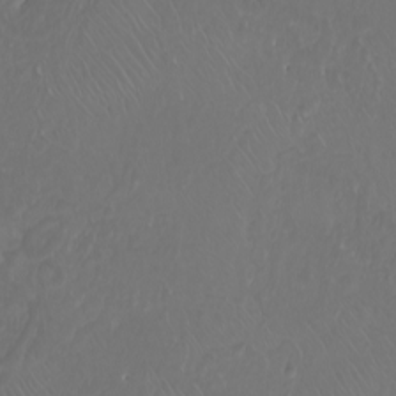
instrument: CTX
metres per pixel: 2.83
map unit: Nhu
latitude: -7.9556
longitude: -93.5749
